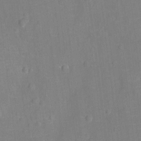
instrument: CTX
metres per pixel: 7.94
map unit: Ht
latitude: -11.3699
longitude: -24.7057
